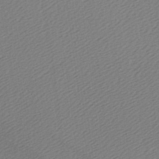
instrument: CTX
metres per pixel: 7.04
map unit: Ave
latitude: -6.7463
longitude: -123.5371
